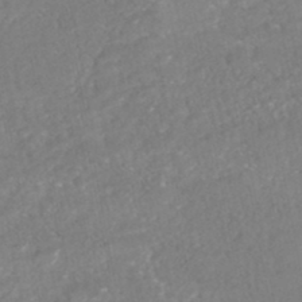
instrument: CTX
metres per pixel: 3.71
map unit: HNhu
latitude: -46.9730
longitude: 97.1242
